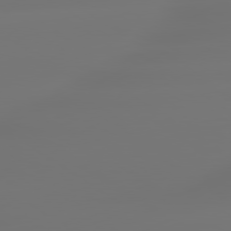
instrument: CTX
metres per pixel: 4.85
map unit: lApd
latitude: 79.5182
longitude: -137.4427
